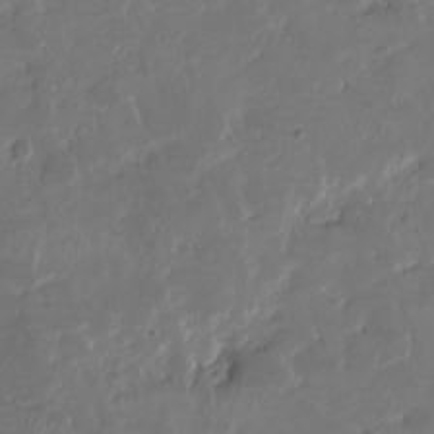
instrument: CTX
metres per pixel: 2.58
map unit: HNhu
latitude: -24.4251
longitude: 51.0864
